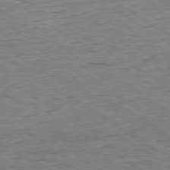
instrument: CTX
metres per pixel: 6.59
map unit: Hpe
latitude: -79.5021
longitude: 11.0298
